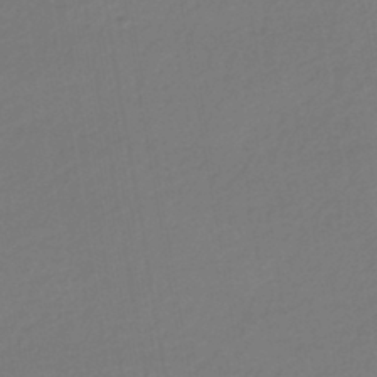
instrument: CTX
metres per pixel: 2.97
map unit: HNhu
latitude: -43.1053
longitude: 97.7289
